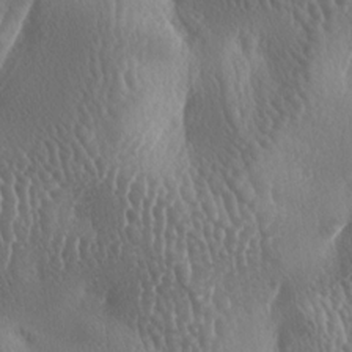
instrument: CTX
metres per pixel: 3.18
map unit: lAa
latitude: -6.9541
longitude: -128.8569
